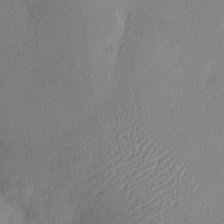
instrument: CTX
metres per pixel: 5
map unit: eHh
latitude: 20.9514
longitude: -70.5923
